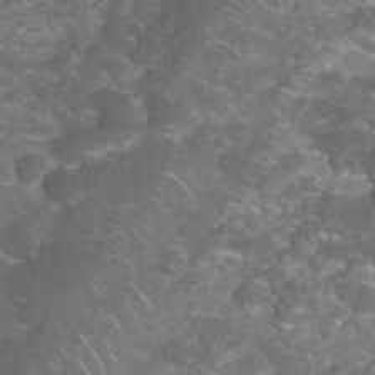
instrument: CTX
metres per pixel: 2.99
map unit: Nhu
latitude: 27.8772
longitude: -60.9324
